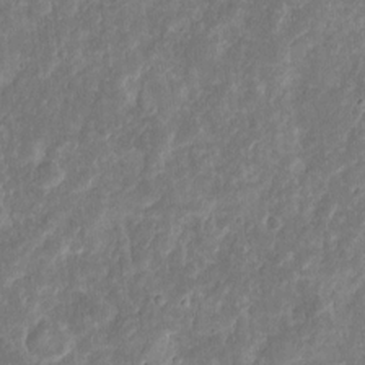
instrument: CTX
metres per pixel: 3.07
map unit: eHh
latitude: 9.8772
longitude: -72.1956
